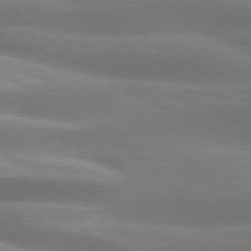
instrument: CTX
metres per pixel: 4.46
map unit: lApd
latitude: 74.4034
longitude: -48.9514
